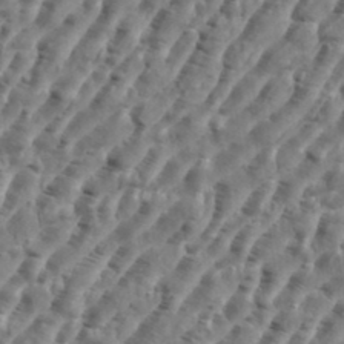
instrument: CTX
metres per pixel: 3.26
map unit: eHh
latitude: 35.9717
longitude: -135.5182
